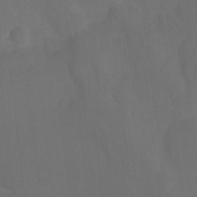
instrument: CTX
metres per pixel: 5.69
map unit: Nhu
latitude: -7.5588
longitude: -45.4048
